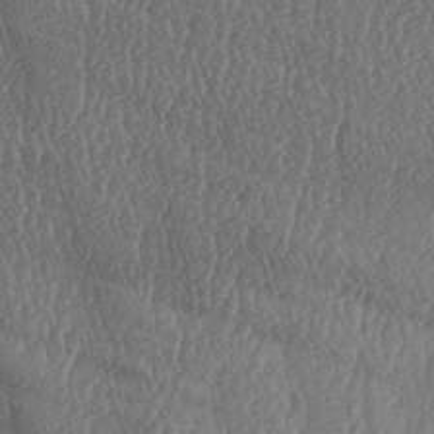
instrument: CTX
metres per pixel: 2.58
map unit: lAa
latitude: -6.6518
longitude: -130.0822
